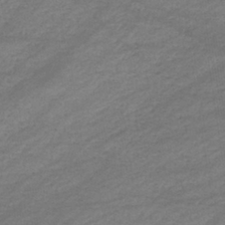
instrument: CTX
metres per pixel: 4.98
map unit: eHb
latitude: -37.5966
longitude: 75.4644
